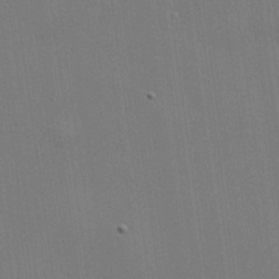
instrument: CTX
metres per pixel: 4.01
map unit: lHvf
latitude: 22.9892
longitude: 142.0472
